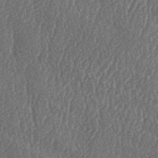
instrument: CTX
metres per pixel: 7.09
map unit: lAa
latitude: -6.5384
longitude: -129.9906
